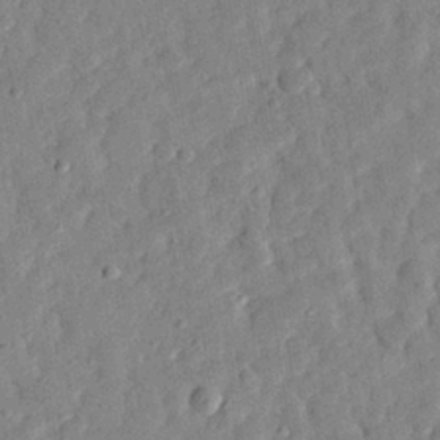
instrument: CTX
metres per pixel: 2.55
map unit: eHh
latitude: 27.5938
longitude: -77.1025
